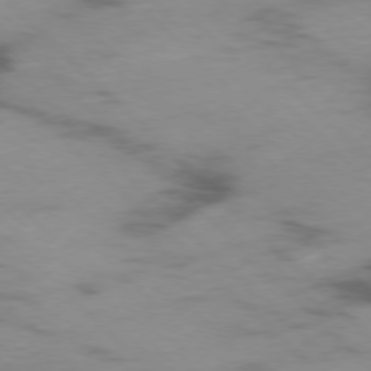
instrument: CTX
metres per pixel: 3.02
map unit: Ap
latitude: -77.4076
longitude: -91.2159
